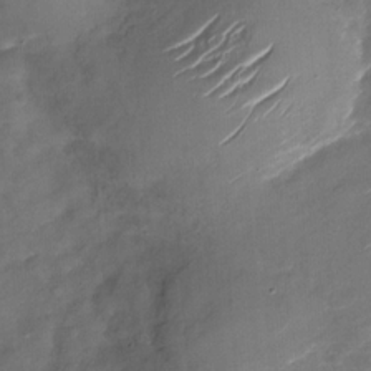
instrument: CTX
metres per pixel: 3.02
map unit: Nhu
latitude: -28.4629
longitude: -73.8017
